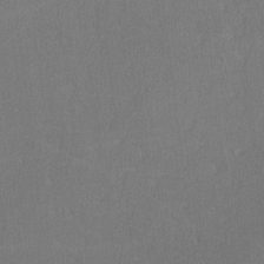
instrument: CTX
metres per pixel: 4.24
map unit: lHvf
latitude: -11.7100
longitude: -100.3467
